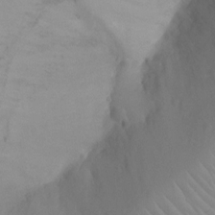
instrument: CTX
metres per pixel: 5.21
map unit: Ht
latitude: -9.5021
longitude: -23.3859
